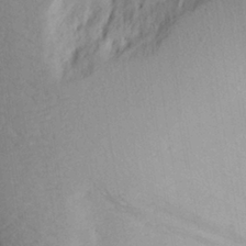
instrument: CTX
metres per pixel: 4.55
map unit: Aa
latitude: 25.0269
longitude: -147.8017
